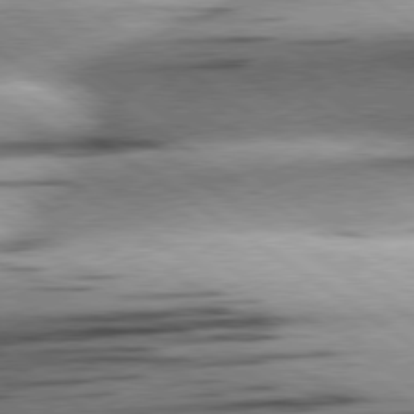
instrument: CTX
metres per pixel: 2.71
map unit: lApd
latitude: 79.0837
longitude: -155.8394
